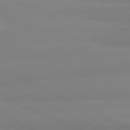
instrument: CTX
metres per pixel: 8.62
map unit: lApd
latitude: 81.8205
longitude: 179.7477
